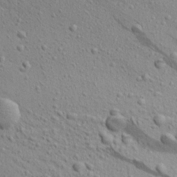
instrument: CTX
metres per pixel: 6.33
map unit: Aa
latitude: 23.7450
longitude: -144.0444
